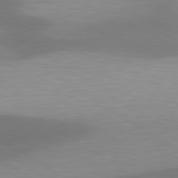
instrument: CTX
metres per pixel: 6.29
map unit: lApd
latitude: 79.7450
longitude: -95.1214
